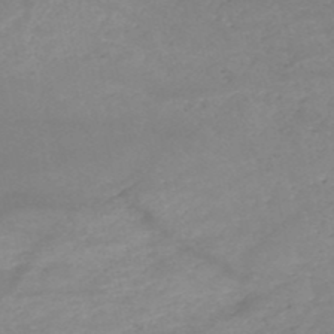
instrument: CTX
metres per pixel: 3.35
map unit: HNb
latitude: -51.2754
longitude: -41.7449
